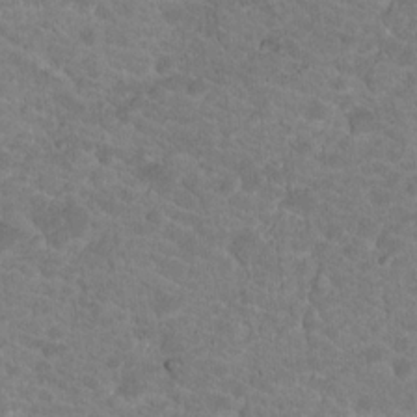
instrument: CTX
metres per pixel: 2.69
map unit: Hto
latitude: 18.2522
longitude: -34.3467
